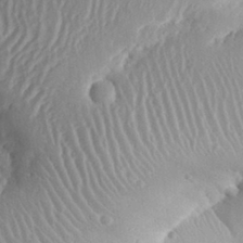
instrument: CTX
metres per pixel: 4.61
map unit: Aa
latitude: 28.7813
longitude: -135.3481
